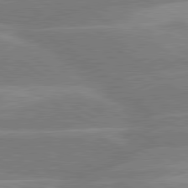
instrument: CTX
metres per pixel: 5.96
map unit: lApd
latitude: 80.4034
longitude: -123.7639
